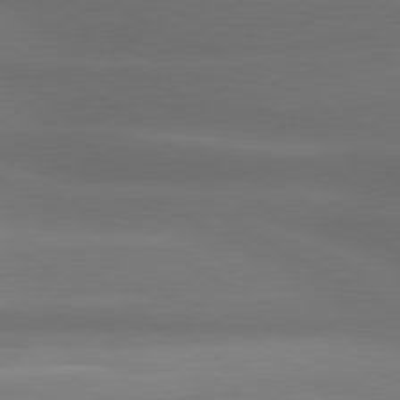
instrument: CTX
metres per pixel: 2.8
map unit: lApd
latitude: 80.7435
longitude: -139.4426
